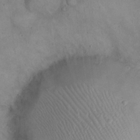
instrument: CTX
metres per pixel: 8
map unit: eHh
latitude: 20.9892
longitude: -59.8961
